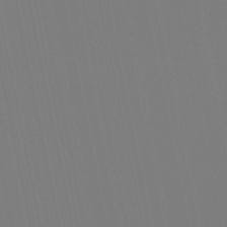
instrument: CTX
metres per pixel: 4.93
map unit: lHb
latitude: -49.6344
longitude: 75.2754
